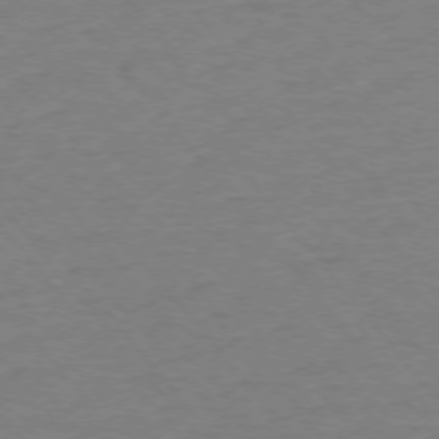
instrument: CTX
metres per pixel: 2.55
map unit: Ap
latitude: -76.0283
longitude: -81.8583
